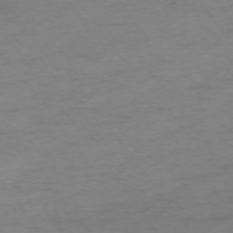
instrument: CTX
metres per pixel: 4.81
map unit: Ap
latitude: -74.9731
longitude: -73.2159
